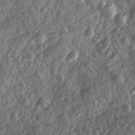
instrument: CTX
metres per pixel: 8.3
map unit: Ave
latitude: 11.8206
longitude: -103.2726
